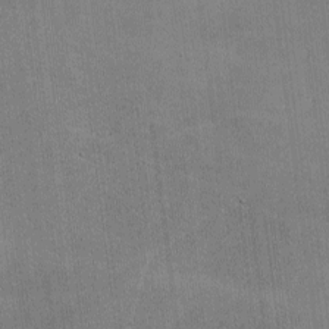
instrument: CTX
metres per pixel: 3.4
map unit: lHvf
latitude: -9.6722
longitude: -100.9892
